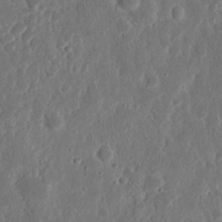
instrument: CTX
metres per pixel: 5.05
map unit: Nhu
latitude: 14.6491
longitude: -73.8584
